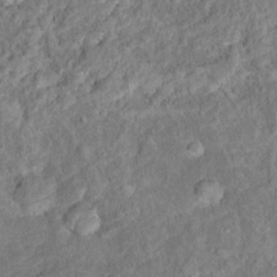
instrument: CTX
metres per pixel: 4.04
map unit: Hto
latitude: 15.8962
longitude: -41.5749
